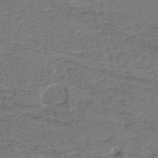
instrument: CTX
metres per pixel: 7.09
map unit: lHb
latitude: -38.5574
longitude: 57.4265
